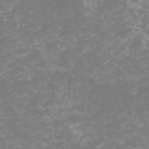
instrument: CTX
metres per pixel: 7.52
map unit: HNhu
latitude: 1.7071
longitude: -0.2711
